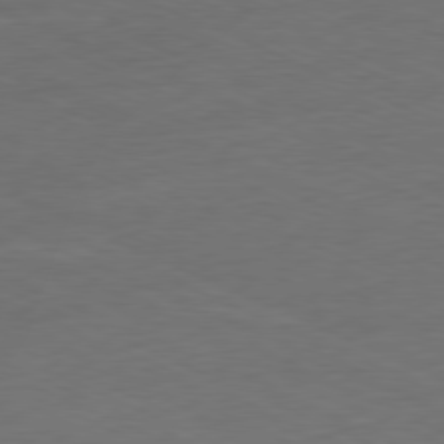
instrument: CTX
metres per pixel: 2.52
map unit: Ap
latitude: -80.2173
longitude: -92.1389
